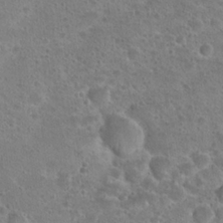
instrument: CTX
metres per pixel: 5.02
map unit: Hto
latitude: 23.1025
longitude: -49.3104
